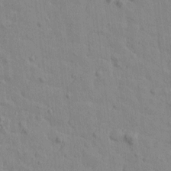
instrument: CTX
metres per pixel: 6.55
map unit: Htu
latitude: -2.5762
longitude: -175.6127
